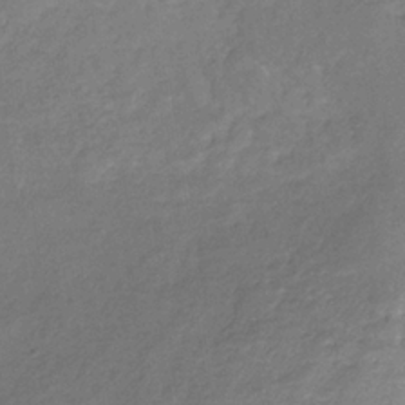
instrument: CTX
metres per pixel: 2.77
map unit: HNb
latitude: -32.9731
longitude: 59.6721
